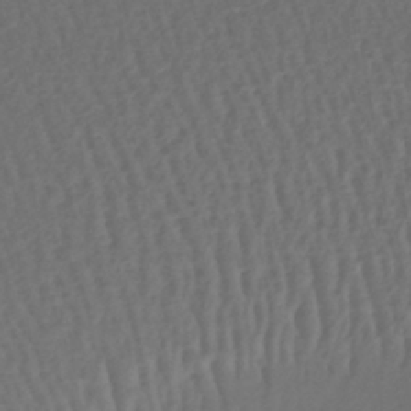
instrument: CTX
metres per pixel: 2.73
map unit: lHb
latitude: -39.5588
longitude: 63.8422
